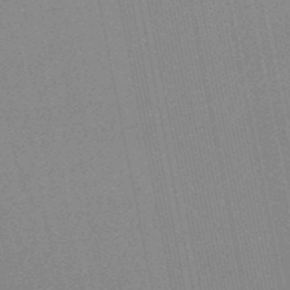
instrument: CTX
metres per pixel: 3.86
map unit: lHb
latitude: -49.5210
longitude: 68.7274
